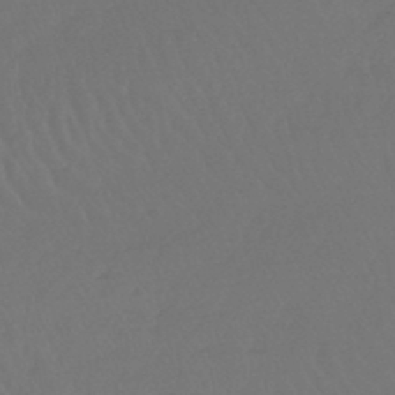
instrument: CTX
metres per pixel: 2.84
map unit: lHb
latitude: -45.2187
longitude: 69.0297
